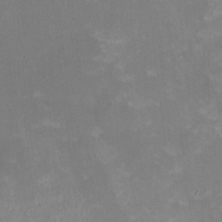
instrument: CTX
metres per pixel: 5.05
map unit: HNhu
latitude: -0.5952
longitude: -3.3859
